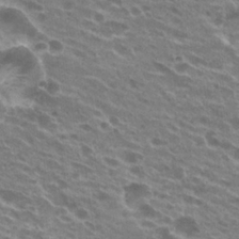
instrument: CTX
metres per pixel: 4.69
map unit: Hto
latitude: 24.1955
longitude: -38.7435
